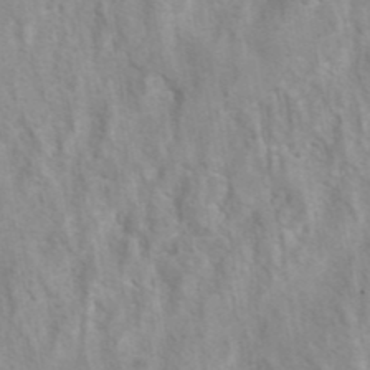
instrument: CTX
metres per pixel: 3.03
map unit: eAb
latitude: 40.8380
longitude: 106.3496
